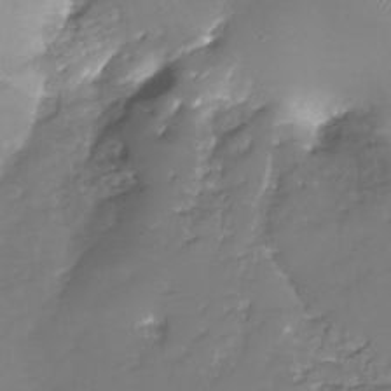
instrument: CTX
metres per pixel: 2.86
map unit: Nhu
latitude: -29.8045
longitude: -71.6883
